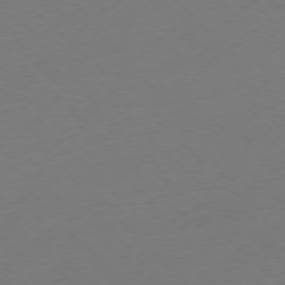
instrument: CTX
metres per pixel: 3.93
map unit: Ap
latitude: -77.1809
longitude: -70.4412
